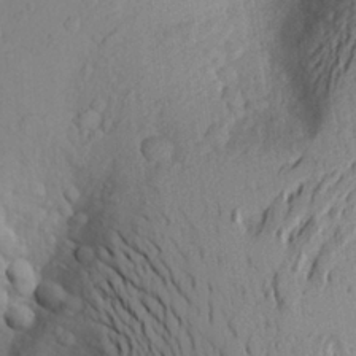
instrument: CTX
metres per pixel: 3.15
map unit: Aa
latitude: 25.7260
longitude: -146.5735
